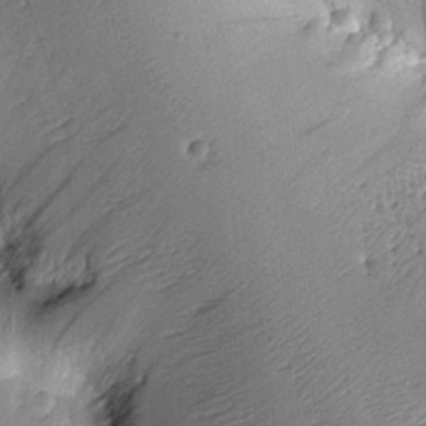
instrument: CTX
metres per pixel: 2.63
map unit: Htu
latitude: -0.0472
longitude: 173.5021
